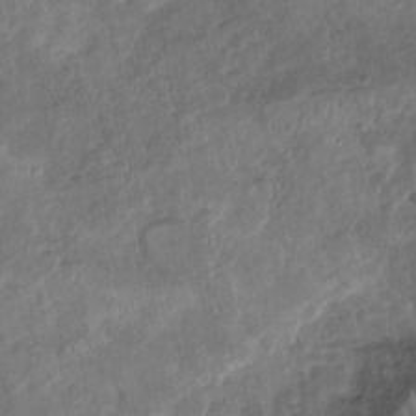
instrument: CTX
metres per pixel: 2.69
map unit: Nhu
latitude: -30.7274
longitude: -62.2145
